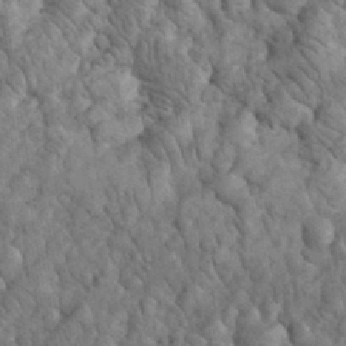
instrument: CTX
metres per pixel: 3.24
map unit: eHh
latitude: 33.2159
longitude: -66.5734
